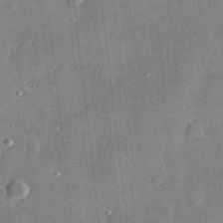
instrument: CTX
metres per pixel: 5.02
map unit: lHvf
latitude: 31.2348
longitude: -90.1578
